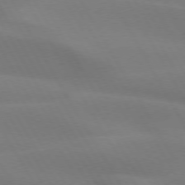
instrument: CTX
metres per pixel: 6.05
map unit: lApd
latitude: 73.6316
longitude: -49.0081
